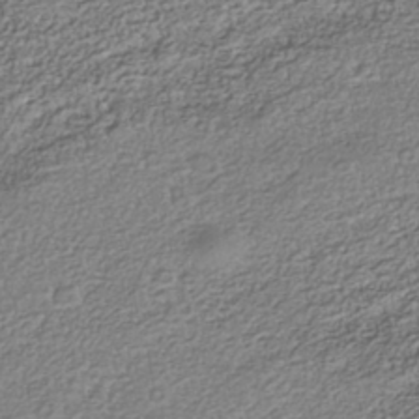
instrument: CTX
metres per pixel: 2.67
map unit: Nhe
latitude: -40.6329
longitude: -100.5735
